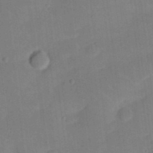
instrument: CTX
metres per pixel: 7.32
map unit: Nhu
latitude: 23.9339
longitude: -73.1593
